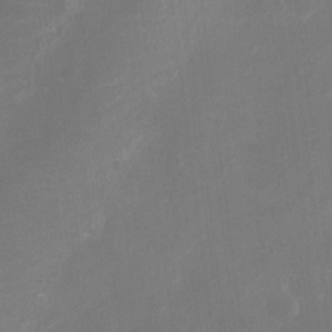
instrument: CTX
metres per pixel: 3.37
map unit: eHh
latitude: -6.5762
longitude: -78.0633
